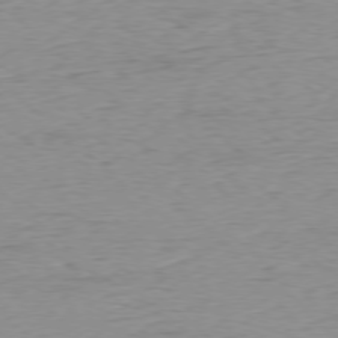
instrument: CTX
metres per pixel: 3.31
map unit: Ap
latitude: -78.0472
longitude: -87.6505
